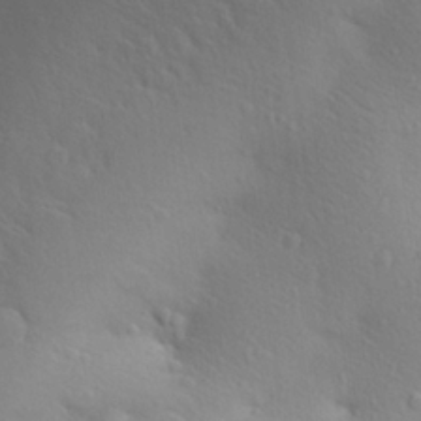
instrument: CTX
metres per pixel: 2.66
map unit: Aa
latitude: 25.5749
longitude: -148.1578
